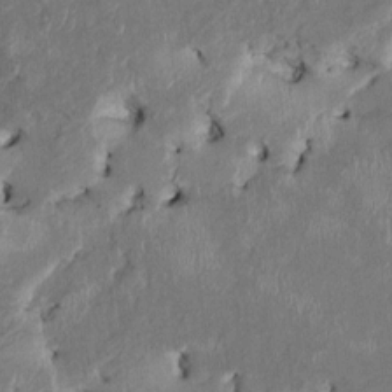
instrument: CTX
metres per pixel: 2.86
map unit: HNhu
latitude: 2.7624
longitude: -5.7827
